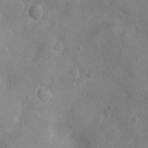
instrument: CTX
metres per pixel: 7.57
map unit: Ht
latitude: -4.1983
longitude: -15.4805
